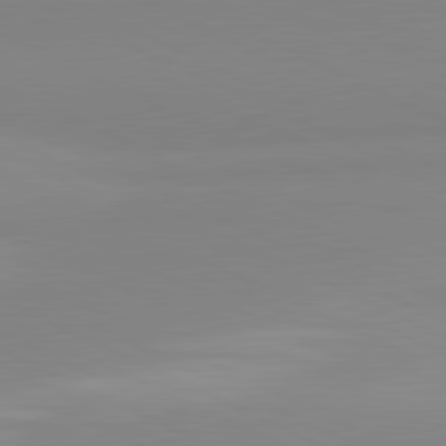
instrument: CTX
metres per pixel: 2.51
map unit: lApd
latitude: 81.4804
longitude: 179.2565
